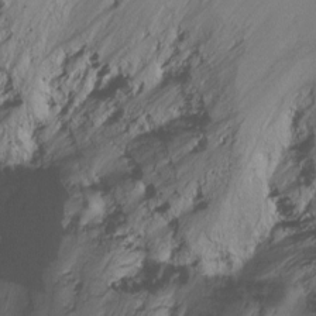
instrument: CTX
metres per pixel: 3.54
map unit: Ht
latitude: -16.7464
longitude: -48.8947
